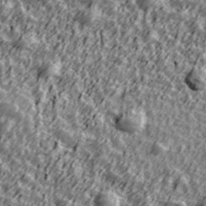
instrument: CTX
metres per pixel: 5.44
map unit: Ave
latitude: 41.9150
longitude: -113.5749
